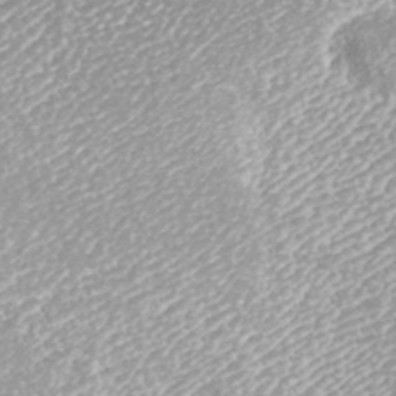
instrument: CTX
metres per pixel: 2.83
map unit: ANa
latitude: 42.8758
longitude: 25.0486
